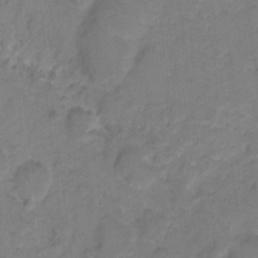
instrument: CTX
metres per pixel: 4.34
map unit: eHh
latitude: 7.7639
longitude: -63.8584
